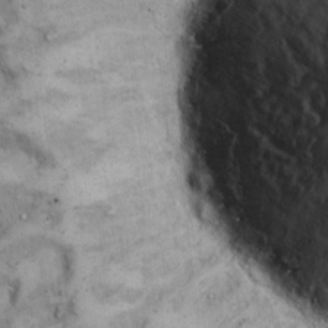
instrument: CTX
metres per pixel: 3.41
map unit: eHh
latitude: 15.2537
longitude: -63.8962
